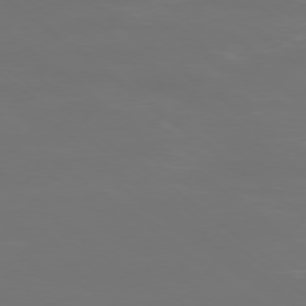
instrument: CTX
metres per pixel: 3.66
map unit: Ap
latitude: -78.3873
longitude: -94.2523
